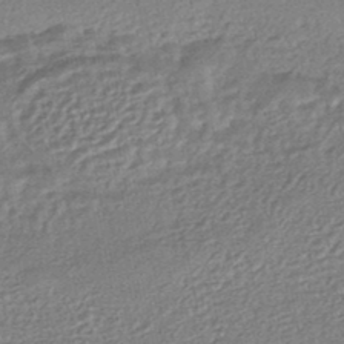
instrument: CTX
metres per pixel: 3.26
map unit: HNhu
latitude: -46.8975
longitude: 102.1984
